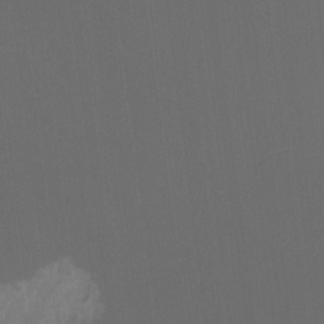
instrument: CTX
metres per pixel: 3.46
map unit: Hto
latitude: -6.6140
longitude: -49.3860
